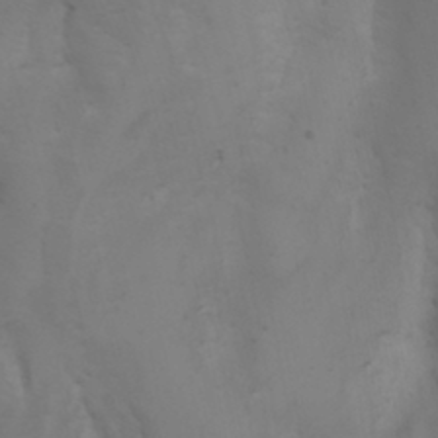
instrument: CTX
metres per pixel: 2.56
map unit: Aa
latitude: -3.3698
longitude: -73.3482
